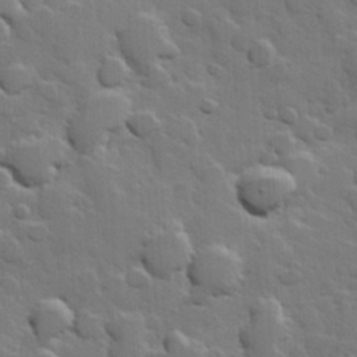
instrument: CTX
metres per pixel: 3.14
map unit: Hve
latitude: 23.4993
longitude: 149.3888
